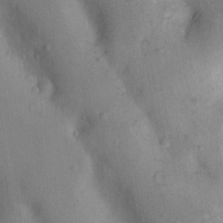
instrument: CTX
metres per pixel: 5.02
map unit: Nhu
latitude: 12.6302
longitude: -29.1214
